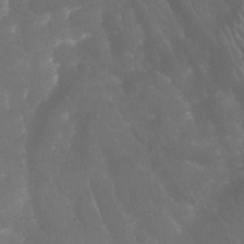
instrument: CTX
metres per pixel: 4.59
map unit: Nhu
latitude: 27.7261
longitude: -63.4994
